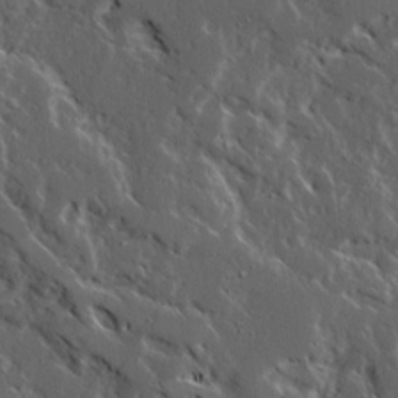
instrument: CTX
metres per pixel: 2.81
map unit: Ave
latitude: 15.3482
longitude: -138.4979
